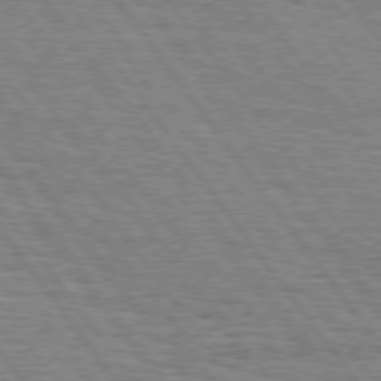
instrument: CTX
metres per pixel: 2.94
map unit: Hpe
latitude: 75.0836
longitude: -152.5168
